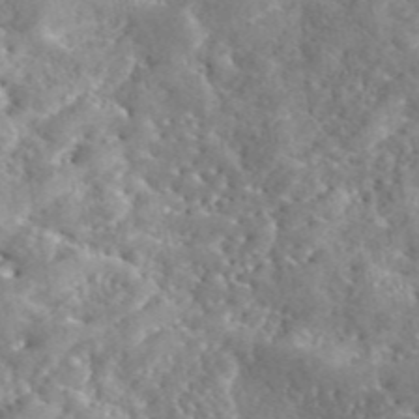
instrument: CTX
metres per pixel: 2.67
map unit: eAb
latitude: 45.1592
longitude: 128.6141
